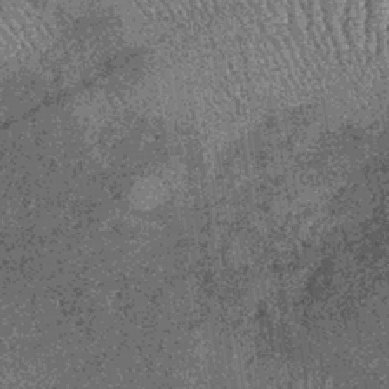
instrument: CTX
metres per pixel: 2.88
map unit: lHb
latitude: -37.3320
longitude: 67.8990
